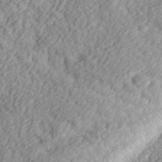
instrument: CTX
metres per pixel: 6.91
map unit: eHh
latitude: 36.4034
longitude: -79.0648
